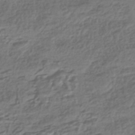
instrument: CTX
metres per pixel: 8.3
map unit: HNhu
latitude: -43.0864
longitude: 107.1054
